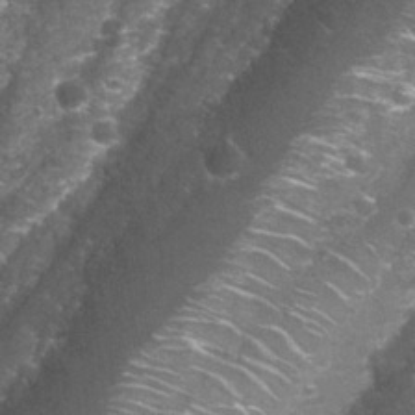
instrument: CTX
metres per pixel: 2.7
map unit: Nhu
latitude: 27.4238
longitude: -61.2159
